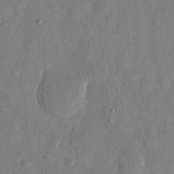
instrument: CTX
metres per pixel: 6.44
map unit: eHh
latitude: 12.7435
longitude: -68.1767
